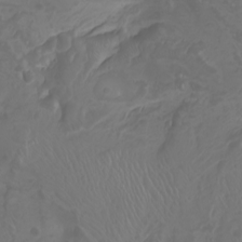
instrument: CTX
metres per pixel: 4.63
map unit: Nhu
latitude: -8.0094
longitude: -93.7260
